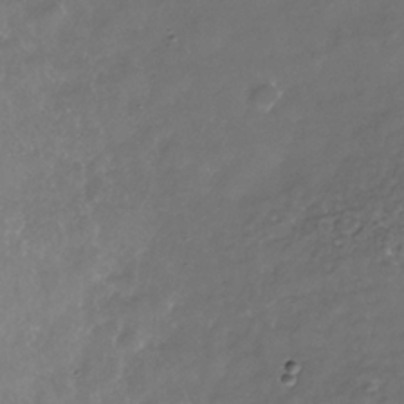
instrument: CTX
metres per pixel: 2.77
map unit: Nhe
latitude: -36.9163
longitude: -87.2348
